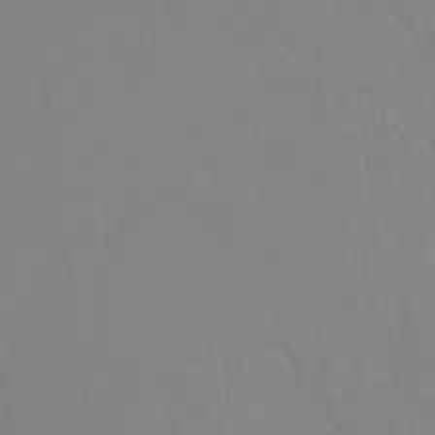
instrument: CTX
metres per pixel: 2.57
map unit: Ht
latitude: -15.4077
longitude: -43.1970
